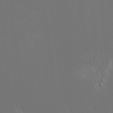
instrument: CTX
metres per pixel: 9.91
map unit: HNhu
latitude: -1.0487
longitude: 0.9353
